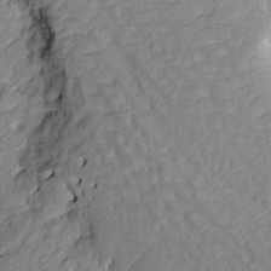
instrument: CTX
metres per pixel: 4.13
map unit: Htu
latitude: -5.3887
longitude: -179.8584
